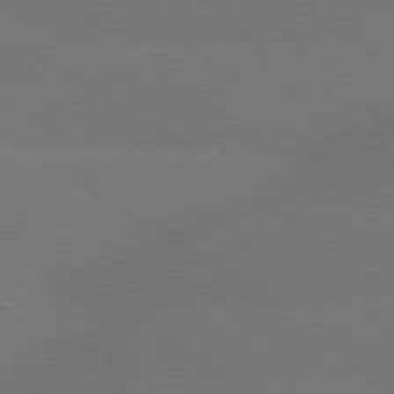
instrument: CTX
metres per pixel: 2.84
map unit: Hpe
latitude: 78.9892
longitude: -151.9717
